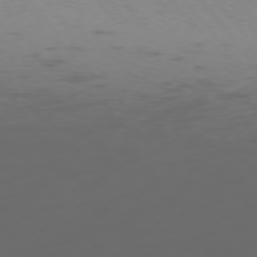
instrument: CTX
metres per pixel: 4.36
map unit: Ap
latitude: -75.9745
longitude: -66.9891
